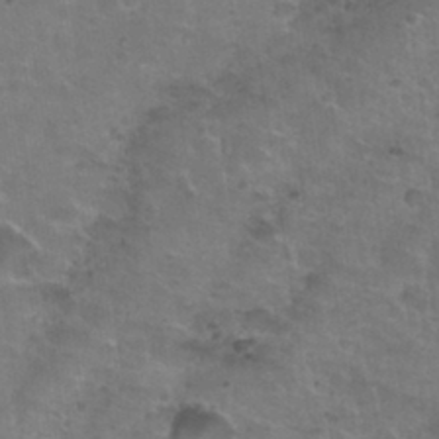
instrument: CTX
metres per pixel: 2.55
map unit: Nhu
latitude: 31.3482
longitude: -53.2726
